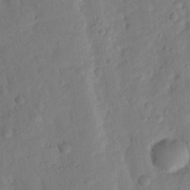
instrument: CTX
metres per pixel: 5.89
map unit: Nhu
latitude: 18.1766
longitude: -76.6301
